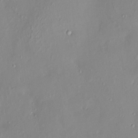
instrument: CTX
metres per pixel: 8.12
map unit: HNhu
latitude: 5.3671
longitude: 1.4077
